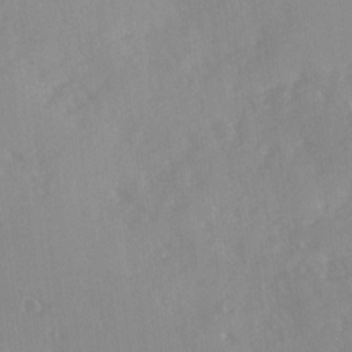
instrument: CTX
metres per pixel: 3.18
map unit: Ave
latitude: 10.8191
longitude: -102.5357
